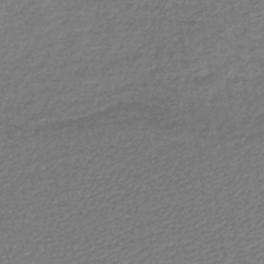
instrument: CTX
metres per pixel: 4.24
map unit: lHb
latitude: -40.5763
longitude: 63.4076
